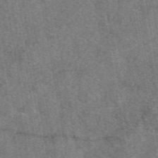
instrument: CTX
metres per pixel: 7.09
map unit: eAb
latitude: 48.4601
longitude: 109.1053
